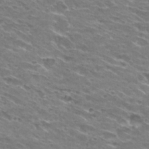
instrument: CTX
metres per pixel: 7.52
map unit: Hto
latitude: 29.7260
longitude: -42.8191
